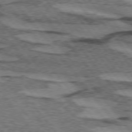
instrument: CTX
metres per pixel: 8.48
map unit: lApd
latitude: 74.4979
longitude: -77.1781
